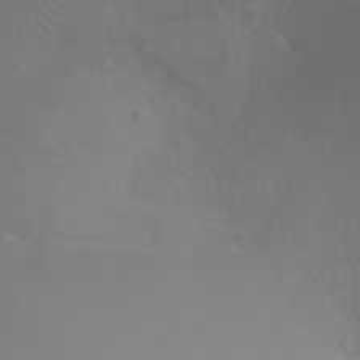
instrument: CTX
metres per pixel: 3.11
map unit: Nhu
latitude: -8.4818
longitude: -82.4978
